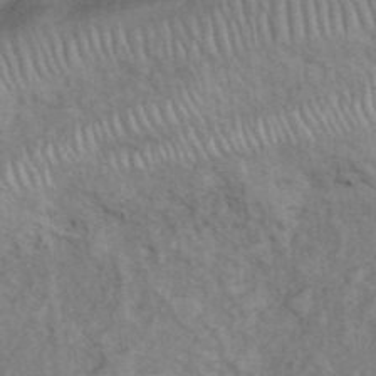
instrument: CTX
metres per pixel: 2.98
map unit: eHh
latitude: 38.7624
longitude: -56.2144
